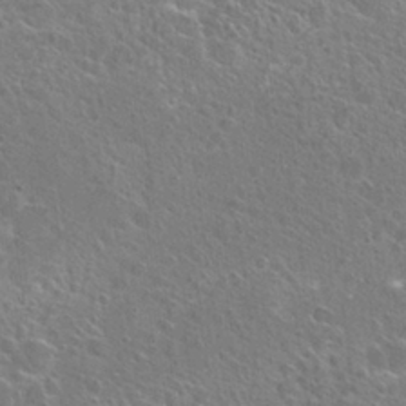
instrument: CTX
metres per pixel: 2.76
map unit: Hto
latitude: 25.2914
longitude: -45.3292
